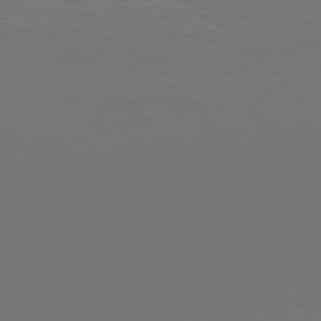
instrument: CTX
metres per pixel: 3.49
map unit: Ap
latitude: -77.4265
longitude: -61.8583
